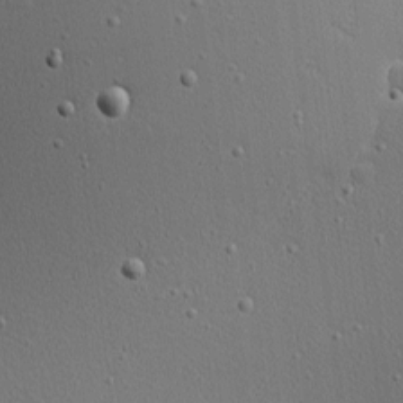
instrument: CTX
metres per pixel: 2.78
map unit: Nhu
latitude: 0.9513
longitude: -77.7449
